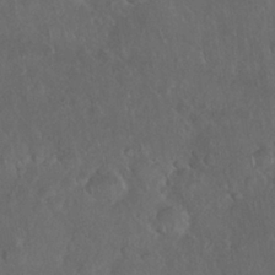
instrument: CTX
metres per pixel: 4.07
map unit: Nhu
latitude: 27.6694
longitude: -65.9339
